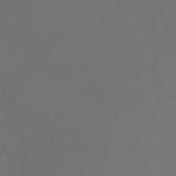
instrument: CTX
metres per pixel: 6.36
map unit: eHb
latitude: -32.3496
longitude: 71.8611
